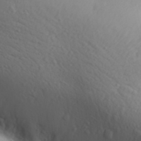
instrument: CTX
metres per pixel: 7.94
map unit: Aa
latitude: 31.0270
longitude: -146.2334
